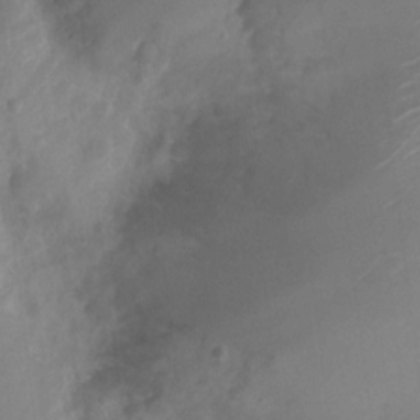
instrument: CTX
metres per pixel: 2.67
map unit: Nhu
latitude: 4.8947
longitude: -18.3845
